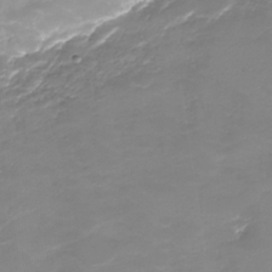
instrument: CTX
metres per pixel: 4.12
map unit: Nhu
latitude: -28.9920
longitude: -65.1214
